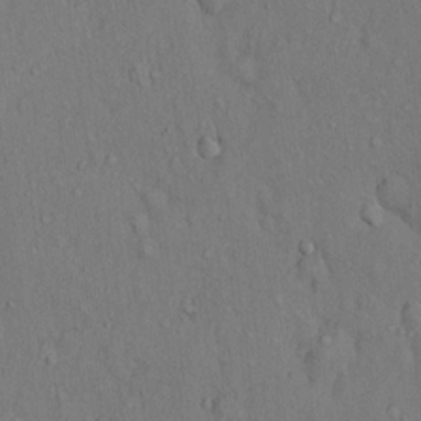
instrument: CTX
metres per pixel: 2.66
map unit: Hto
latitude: 14.1578
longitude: -58.1200
